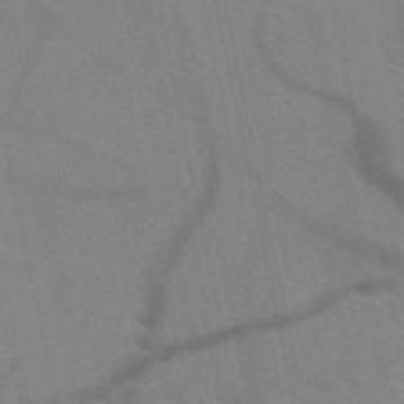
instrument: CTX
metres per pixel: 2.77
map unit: HNb
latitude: -48.2362
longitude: -47.8395
